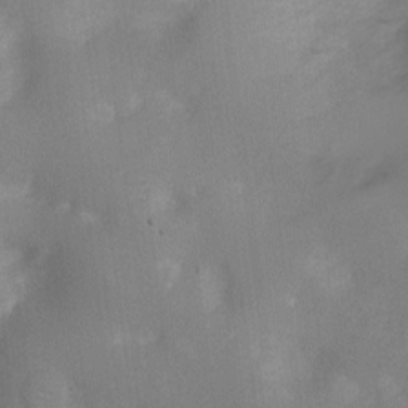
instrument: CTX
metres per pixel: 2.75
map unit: Ht
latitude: -7.6722
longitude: -24.2333
